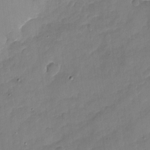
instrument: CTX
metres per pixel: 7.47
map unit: Nhu
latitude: -17.5588
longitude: -57.4048
